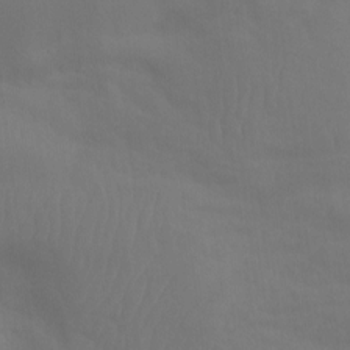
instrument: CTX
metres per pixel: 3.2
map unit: Aa
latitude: -7.9178
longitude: -78.3656
